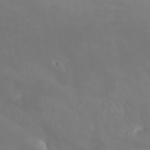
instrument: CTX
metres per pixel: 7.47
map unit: Htu
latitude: -6.4818
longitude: -69.1214
